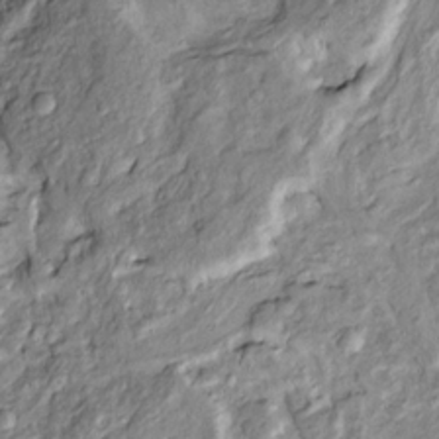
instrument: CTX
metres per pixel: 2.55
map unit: Htu
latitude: -6.0283
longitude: 153.9556
